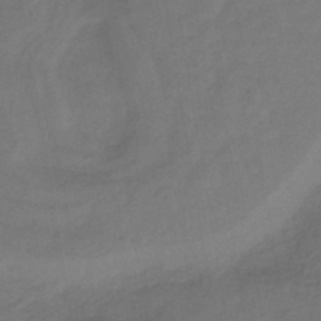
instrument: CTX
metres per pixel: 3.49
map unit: lHb
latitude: -39.5399
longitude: 69.4643
